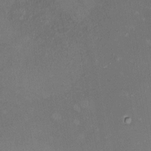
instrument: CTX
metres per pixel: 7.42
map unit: HNhu
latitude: 5.0458
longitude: 14.2173
